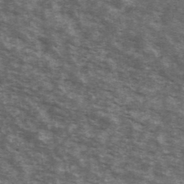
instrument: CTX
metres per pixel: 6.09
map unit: Ave
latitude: 40.1577
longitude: -110.1011
